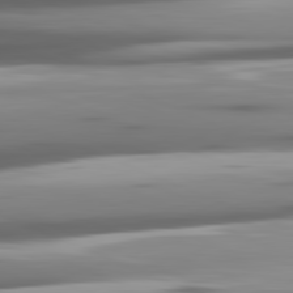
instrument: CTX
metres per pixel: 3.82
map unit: lApd
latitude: 81.8961
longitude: -140.3845
